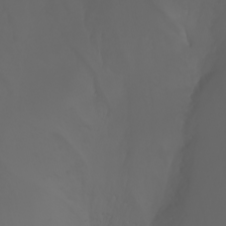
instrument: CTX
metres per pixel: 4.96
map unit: Nhu
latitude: -7.6722
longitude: -84.4034
